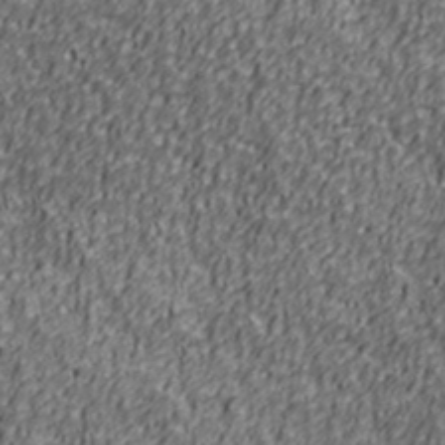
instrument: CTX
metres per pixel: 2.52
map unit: Ave
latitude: 41.1214
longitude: -112.7246
